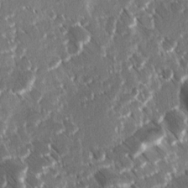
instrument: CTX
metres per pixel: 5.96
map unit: Ave
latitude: 9.1214
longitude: -104.4223
